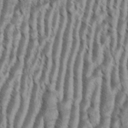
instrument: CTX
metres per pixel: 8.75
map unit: eHh
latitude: 34.6112
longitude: -138.0822
